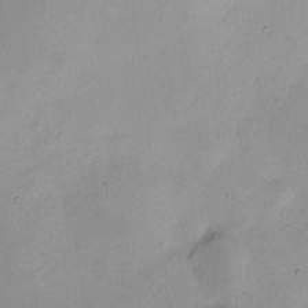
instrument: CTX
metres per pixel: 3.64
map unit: HNhu
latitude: 7.0080
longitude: 7.3509
